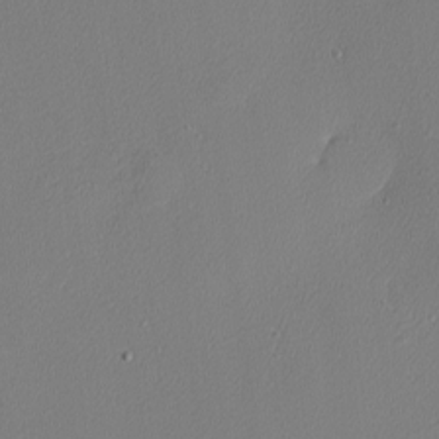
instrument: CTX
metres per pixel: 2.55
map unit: Nhu
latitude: 0.1955
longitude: -78.7247
